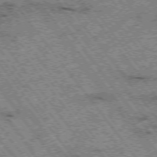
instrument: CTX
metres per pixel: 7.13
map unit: Hpe
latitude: -75.8045
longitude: -21.1970
